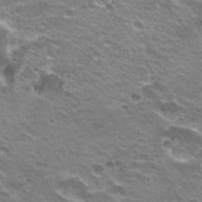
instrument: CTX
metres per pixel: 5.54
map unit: Hto
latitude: 22.1956
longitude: -32.1578
